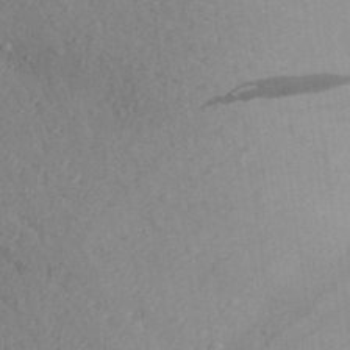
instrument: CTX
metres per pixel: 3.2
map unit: Aa
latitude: 27.6127
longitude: -142.1200
